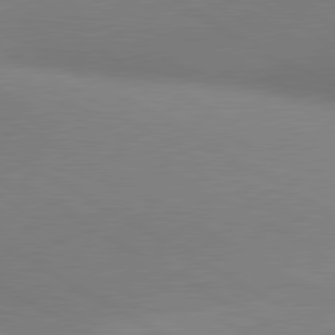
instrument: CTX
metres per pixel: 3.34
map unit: lApd
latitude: 80.5735
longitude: 130.6518
